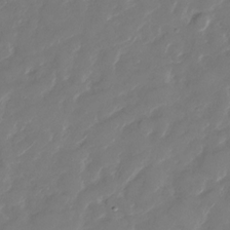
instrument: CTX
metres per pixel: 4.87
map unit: Nhu
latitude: -29.1242
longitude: -72.1011
